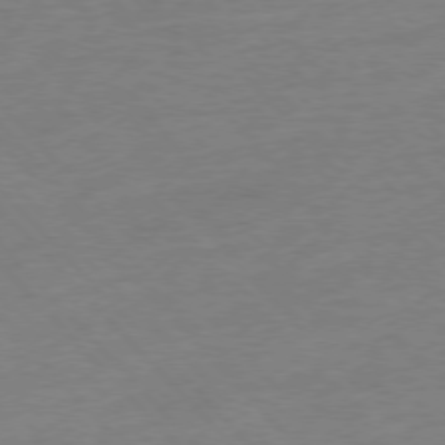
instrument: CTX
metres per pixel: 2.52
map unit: Hpe
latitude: -77.1620
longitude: -14.8002
